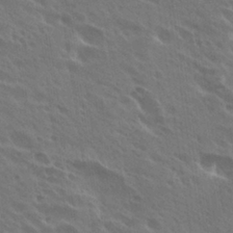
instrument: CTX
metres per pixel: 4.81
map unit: Hto
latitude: 27.8206
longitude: -40.9891
